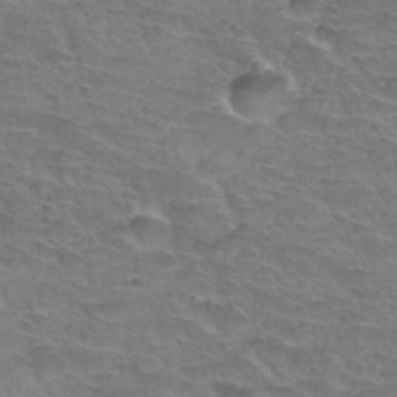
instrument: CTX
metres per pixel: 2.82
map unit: Hto
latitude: 34.5168
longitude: -44.2522
